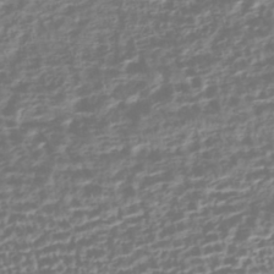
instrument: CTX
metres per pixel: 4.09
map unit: HNhu
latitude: -43.3887
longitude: 106.8597
